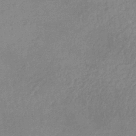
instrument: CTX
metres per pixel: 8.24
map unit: lHb
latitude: -35.6344
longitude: 68.8408
